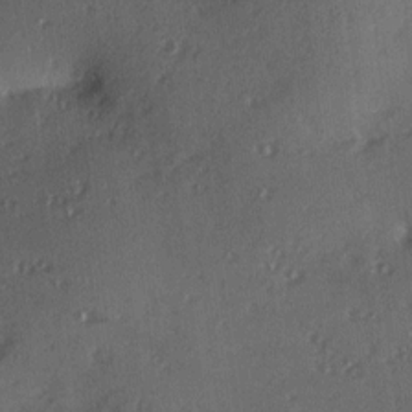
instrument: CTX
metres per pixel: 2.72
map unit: Hve
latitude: 13.3293
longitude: -90.3656
